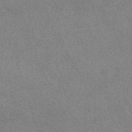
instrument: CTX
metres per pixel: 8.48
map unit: HNhu
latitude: -42.9541
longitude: 92.6896
